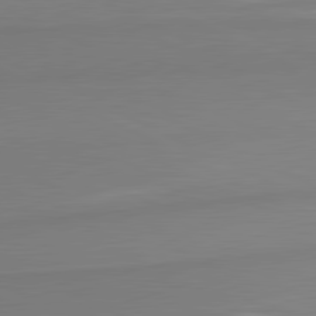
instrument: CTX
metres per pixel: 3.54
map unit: lApd
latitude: 81.1781
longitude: 176.8219
